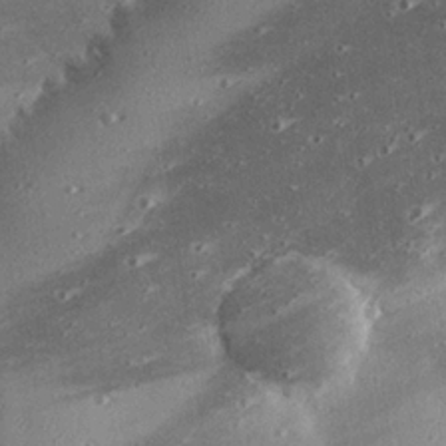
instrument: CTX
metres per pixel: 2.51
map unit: eHh
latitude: 23.7450
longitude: -89.9717
